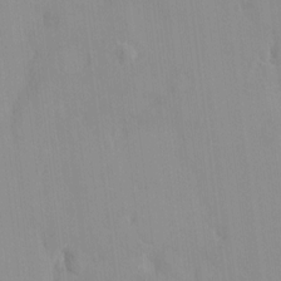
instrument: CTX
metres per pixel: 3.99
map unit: HNhu
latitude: 6.2522
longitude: 2.3117
